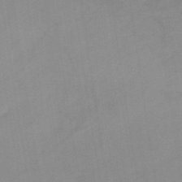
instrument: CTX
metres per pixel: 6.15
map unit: HNb
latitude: -53.8422
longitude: -48.7435
